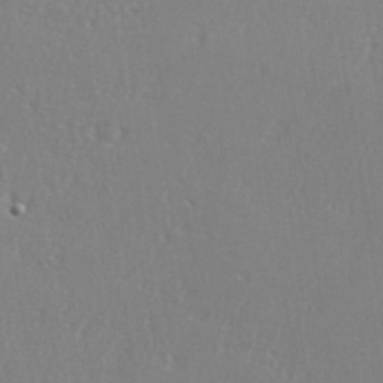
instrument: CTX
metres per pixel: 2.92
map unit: eHh
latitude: 35.0080
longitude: -132.6302
